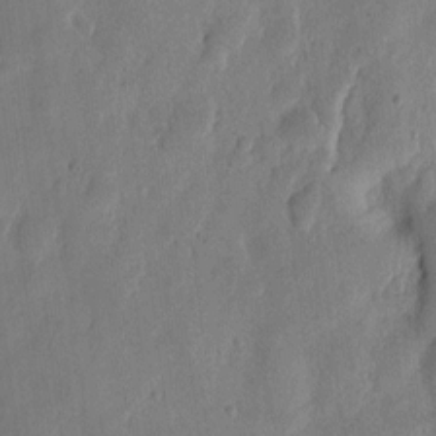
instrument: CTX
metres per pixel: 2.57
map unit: eHh
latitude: 6.8191
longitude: -71.8583
